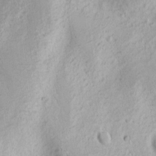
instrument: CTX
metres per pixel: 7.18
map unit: Nhu
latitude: -1.6722
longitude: -73.6883
